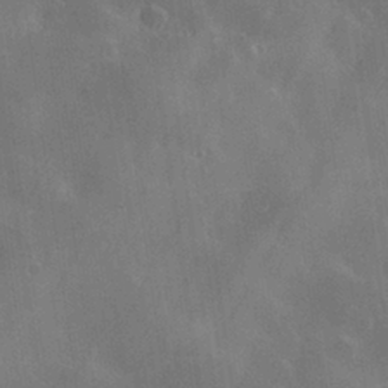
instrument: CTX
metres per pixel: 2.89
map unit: Hve
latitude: 28.7813
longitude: 145.7667
